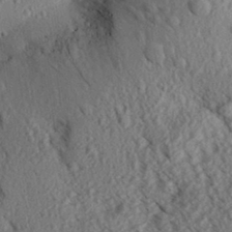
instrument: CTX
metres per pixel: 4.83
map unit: Aa
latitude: 30.7813
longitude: -138.1200
